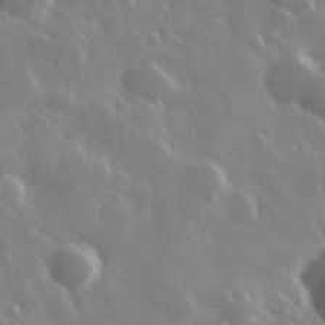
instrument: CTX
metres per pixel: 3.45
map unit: Hve
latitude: 28.6490
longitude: 146.6329
